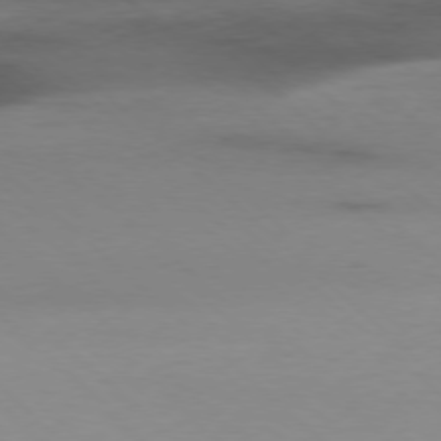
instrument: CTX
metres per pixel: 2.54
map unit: Ap
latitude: -77.9745
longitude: -90.4223
